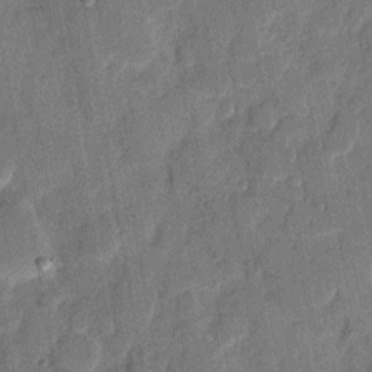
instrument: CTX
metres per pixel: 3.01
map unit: eHh
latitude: 8.7813
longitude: -66.6301
